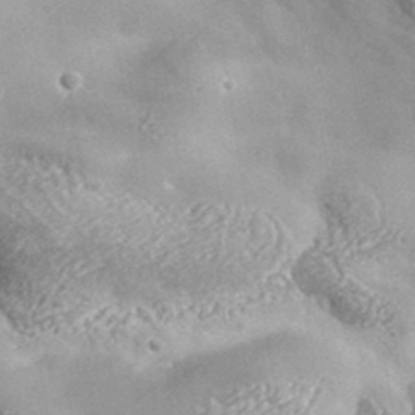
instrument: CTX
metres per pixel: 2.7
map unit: lHvf
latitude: 37.7261
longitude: -87.7638
